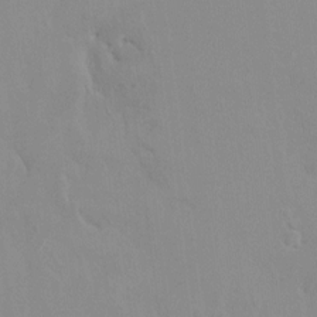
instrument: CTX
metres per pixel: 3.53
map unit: HNhu
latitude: 6.6113
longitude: 2.1038
